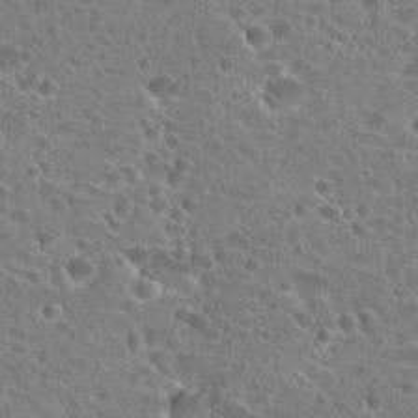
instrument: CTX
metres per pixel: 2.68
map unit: Hto
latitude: 25.2537
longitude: -45.8961
